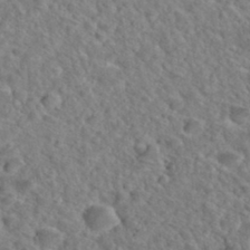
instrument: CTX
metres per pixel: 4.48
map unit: Hto
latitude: 35.2914
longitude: -49.5371
